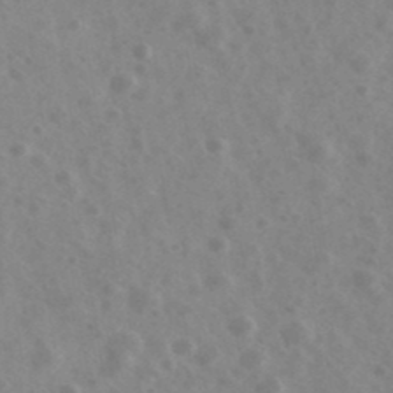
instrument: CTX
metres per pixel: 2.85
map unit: Ave
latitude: 39.2159
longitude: -106.8758
